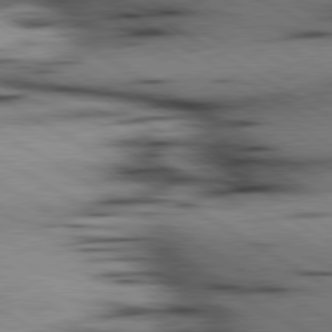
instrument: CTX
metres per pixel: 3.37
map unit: lApd
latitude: 80.0444
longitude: 162.9919
